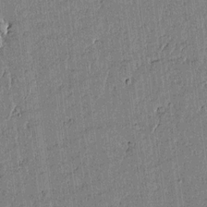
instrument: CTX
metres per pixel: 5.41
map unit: lAvf
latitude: 15.2159
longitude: -125.1781
